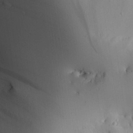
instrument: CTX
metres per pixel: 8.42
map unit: Aa
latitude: 25.3481
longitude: -129.3859
